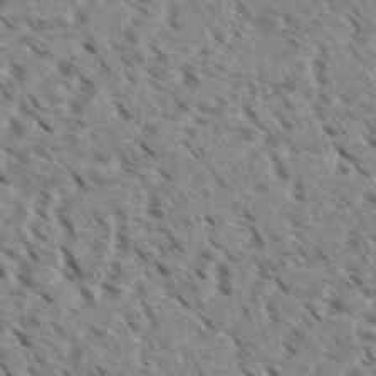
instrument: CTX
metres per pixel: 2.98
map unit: eHh
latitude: 36.3845
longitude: -138.6490
